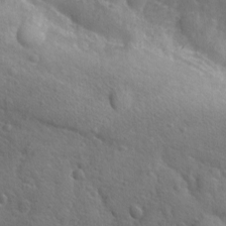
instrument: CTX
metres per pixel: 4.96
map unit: Ave
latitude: -8.2172
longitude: -120.0822
